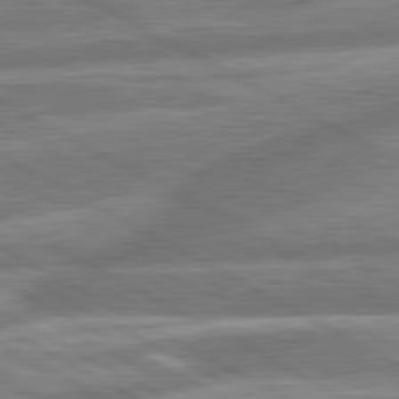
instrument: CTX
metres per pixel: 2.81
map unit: lApd
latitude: 80.8758
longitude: -166.0444
